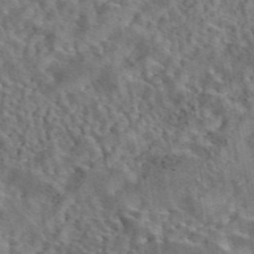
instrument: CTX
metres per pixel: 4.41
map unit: eAb
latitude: 43.2537
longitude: 109.6344
